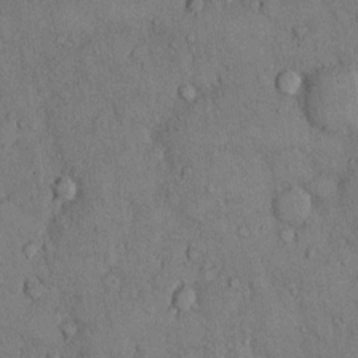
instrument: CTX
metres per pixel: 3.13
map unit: Hto
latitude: 9.9717
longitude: -59.5182
